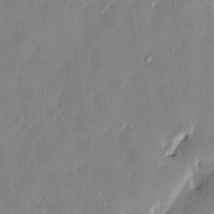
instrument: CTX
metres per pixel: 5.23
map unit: HNhu
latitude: 0.8380
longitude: -4.9703
